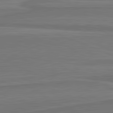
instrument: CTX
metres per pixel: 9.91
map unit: lApd
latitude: 81.9150
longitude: 169.6532
